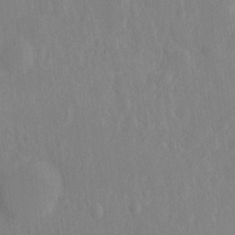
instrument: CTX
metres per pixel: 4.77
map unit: Hto
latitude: -12.7463
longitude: -39.3482
